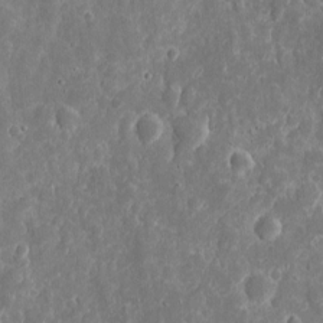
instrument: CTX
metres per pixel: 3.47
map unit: eHh
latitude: 9.6127
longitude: -71.8961
